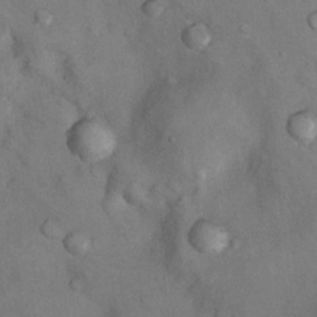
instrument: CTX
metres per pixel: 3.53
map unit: Nhu
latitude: 9.3671
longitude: -23.3859
